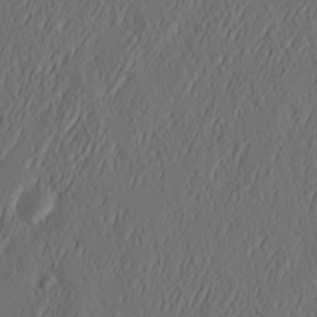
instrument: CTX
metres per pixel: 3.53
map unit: eHh
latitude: 4.6301
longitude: -77.6316
